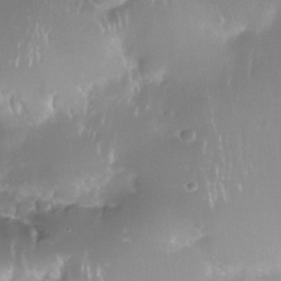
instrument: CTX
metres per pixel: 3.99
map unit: Nhe
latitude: -35.5399
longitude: -131.1404
